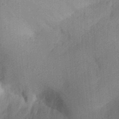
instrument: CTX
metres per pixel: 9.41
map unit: Aa
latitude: 30.0444
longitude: -141.8016
